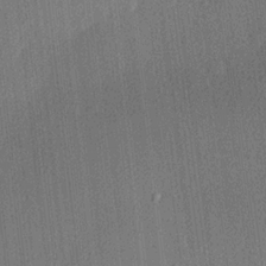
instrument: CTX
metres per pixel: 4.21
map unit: lHvf
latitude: 20.4979
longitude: 141.1431
